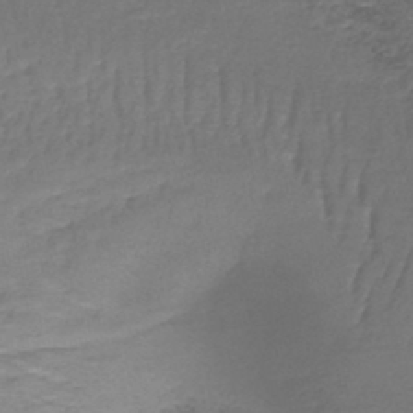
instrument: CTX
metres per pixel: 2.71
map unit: lHb
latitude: -43.8611
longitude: 58.9352
